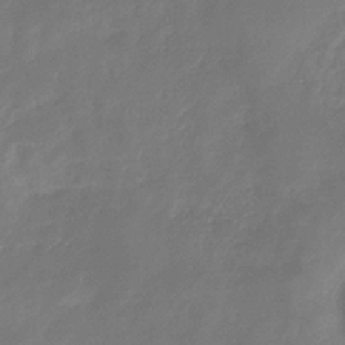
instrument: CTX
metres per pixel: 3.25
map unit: eHb
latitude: -30.8030
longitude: 73.2754
